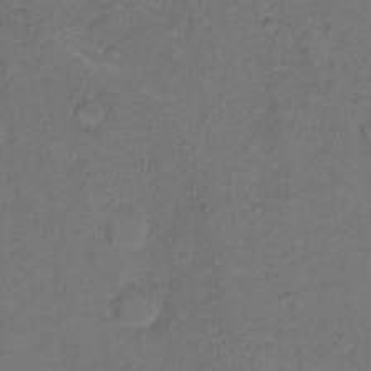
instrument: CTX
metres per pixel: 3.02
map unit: Hto
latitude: 6.7813
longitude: -61.6316
